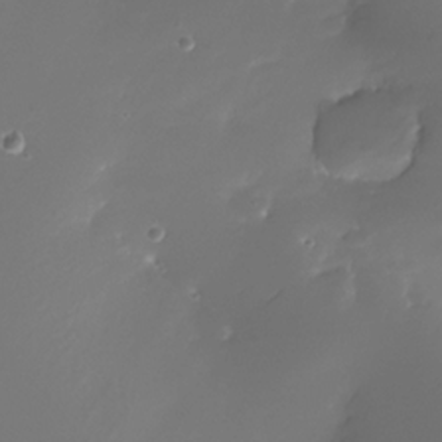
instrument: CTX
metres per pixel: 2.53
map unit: Nhe
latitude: -33.3888
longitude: -116.9892
